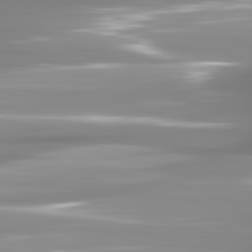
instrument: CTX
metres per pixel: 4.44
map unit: lApd
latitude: 81.6883
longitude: -138.5735
